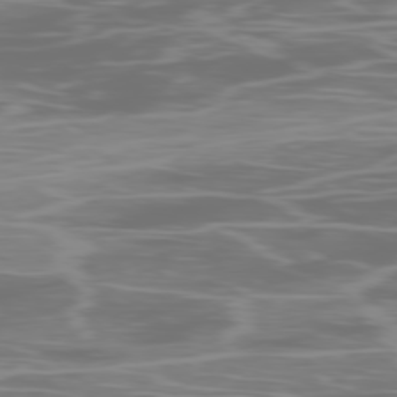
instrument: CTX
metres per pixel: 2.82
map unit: Ap
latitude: -79.2754
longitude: -59.5560
